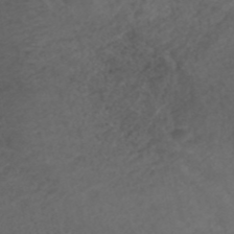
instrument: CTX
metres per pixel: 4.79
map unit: ANa
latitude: 42.9136
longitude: 27.7288
